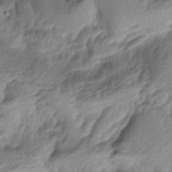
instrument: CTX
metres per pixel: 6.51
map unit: lAa
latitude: -4.6896
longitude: -123.8016
